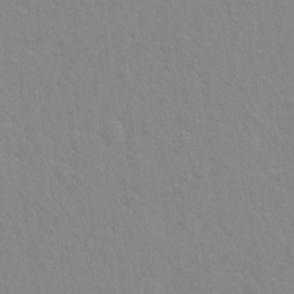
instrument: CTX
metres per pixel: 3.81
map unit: Hto
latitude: 16.0444
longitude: -39.5938
